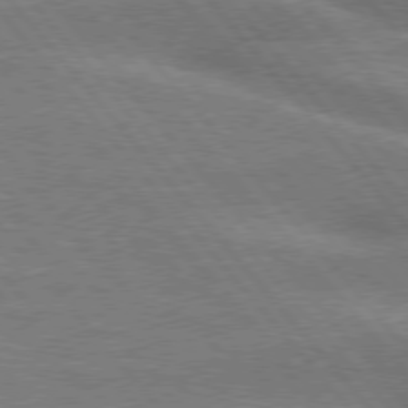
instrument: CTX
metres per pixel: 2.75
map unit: lApd
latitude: 76.2900
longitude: -61.7260
